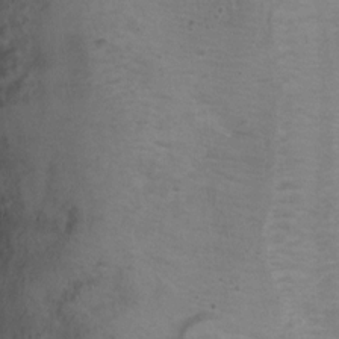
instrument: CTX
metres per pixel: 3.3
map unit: Ht
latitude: 6.4979
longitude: -36.4790
